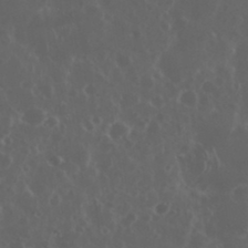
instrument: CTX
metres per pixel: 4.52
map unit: eHh
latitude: 34.4412
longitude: -59.3293
